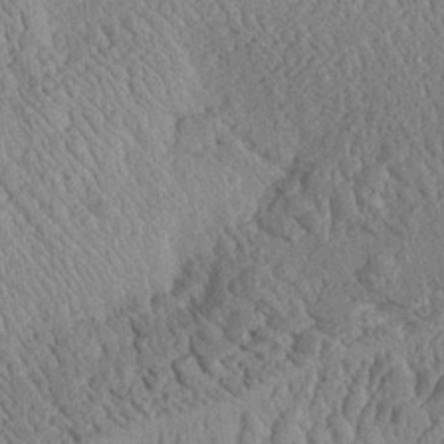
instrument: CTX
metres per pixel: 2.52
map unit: Aa
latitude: 24.6868
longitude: -134.3845
